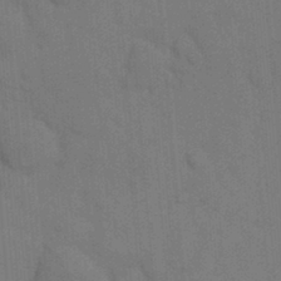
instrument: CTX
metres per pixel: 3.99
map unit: eHh
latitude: 18.1577
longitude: -64.3278
